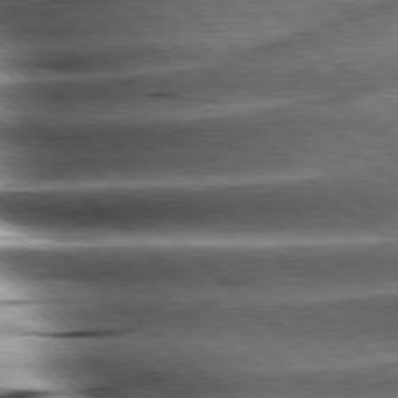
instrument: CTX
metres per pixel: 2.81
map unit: lApd
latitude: 80.1011
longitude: -142.7813
